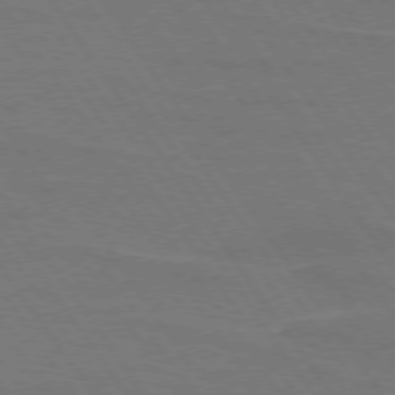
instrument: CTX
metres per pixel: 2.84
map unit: lApd
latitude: 74.4790
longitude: -56.7624
